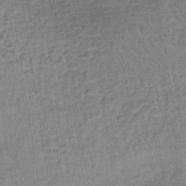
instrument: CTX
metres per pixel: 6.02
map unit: lHb
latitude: -35.7289
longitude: 65.6911
